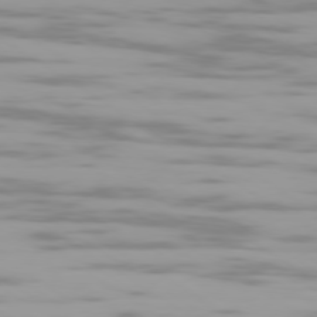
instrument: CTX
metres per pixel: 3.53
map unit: Ap
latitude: -79.4643
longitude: -102.4601
